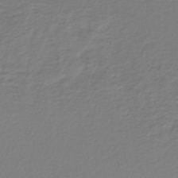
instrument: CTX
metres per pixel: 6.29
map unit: lHb
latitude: -43.2942
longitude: 71.5210
